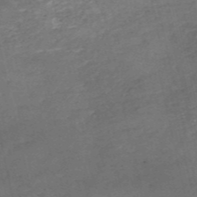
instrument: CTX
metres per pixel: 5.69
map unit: eHh
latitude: -54.8219
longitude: -91.2537
